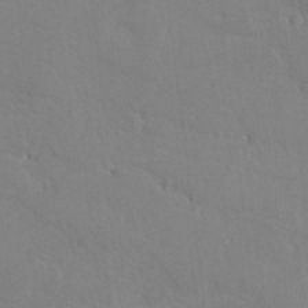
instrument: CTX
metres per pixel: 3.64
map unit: lAvf
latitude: -5.2942
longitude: -114.0255
